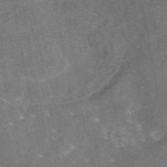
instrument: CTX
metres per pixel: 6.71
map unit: eAb
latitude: 47.3860
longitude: 120.6707
